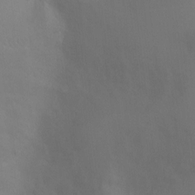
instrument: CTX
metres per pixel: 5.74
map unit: Ht
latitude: -5.0486
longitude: -25.1025
